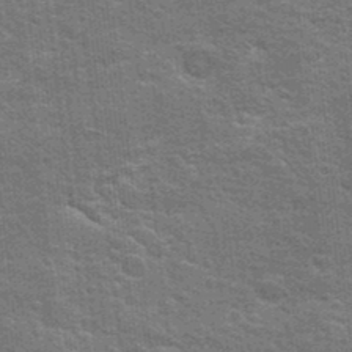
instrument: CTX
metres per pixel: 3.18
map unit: Hto
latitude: 23.5749
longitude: -47.1781
